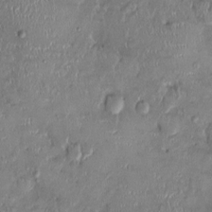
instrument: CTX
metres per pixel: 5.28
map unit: Ht
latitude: -1.7100
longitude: -13.7261
